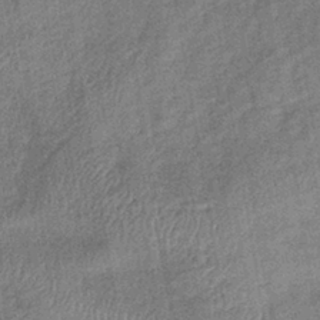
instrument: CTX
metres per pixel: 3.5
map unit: lHb
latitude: -38.8786
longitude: 74.2551
